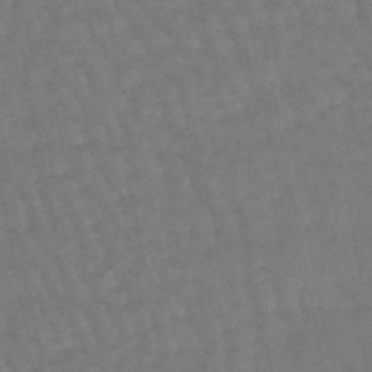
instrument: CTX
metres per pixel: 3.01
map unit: eHb
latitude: -46.4629
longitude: 80.9731
